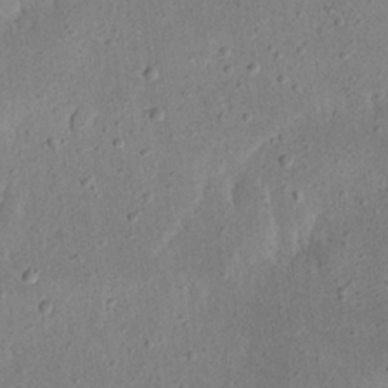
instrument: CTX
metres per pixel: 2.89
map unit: eHh
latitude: 23.2159
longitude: -67.6127
